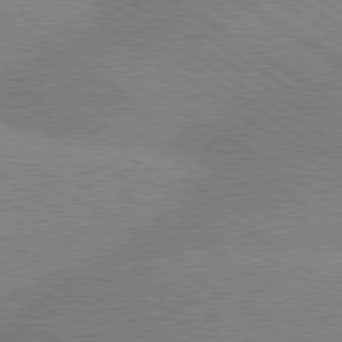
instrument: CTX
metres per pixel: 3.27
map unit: Hpe
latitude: 79.2726
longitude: -152.3656
